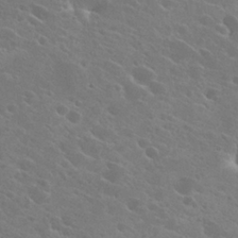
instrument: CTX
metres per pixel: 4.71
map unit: Hto
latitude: 24.5356
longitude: -39.4804
